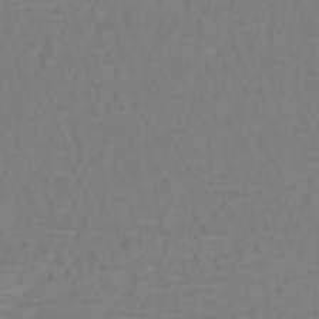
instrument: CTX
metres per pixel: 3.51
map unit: lHb
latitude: -42.2550
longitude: 56.8597
